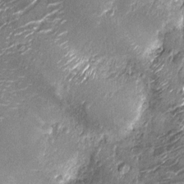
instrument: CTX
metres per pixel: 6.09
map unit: Nhu
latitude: -13.6911
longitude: -23.0269
